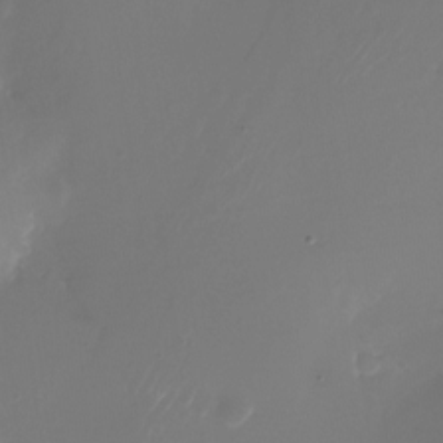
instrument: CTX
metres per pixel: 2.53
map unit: Nhu
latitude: -25.4832
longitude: -71.6505
